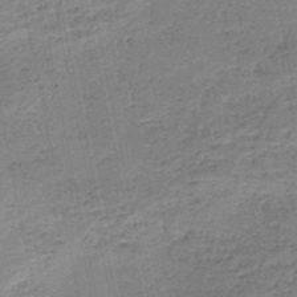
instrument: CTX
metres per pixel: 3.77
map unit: HNb
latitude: -50.7085
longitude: -50.0822
